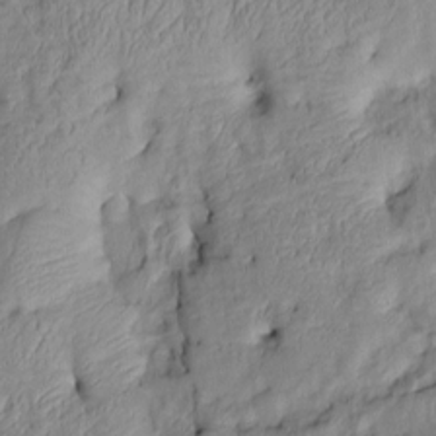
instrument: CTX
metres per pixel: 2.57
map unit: Htu
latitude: 2.6679
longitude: 149.2376
